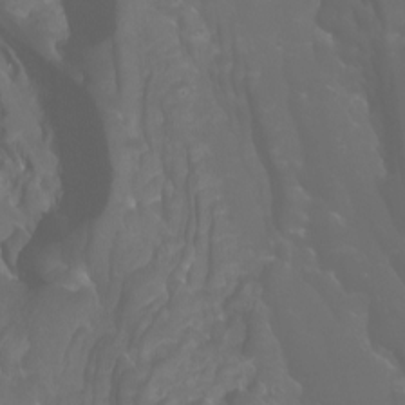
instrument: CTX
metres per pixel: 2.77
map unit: Htu
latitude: -5.3698
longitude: 138.5763
